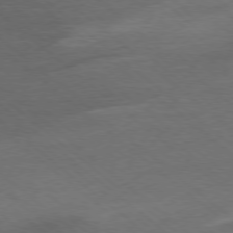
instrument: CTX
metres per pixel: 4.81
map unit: Ap
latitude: -78.4440
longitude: -93.0458
